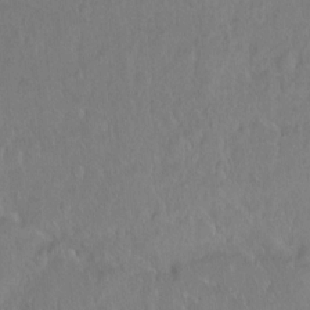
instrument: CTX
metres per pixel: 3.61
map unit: Hto
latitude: -6.8786
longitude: -37.6694
